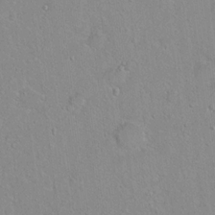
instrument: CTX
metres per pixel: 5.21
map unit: Hto
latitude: 15.2537
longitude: -40.2900
